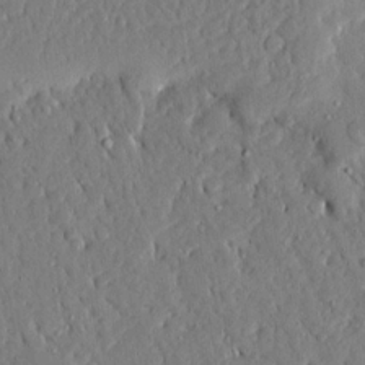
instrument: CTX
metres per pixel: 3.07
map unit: Ave
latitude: 16.0633
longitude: -140.8569
